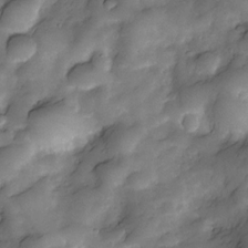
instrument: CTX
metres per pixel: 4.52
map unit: Nve
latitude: -27.0486
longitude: -148.5546
